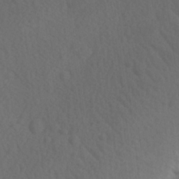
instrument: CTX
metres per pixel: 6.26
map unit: Ave
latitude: -8.5196
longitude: -121.0270
